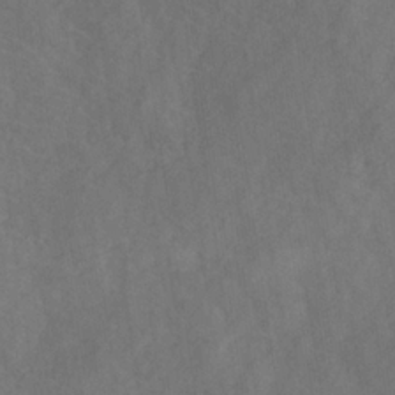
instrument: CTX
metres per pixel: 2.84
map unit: HNb
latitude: -31.1431
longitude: 62.3117
